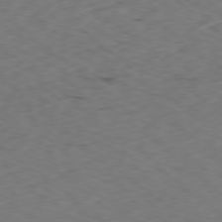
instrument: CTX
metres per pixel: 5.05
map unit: Ap
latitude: -78.5195
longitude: -74.2712
